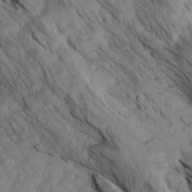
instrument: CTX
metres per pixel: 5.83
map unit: Aa
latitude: 27.4238
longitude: -133.7828
